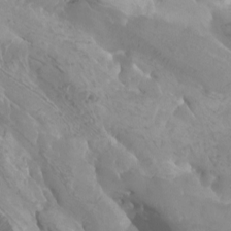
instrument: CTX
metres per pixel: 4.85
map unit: Htu
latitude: -6.6140
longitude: -75.4049
